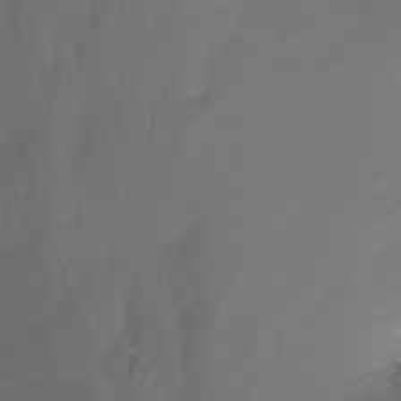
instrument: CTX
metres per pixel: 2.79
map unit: Nhu
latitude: -11.6911
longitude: -64.3845
